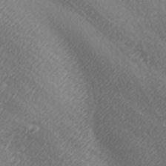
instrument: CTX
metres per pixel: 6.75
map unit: lAa
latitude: -5.9367
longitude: -122.1200
